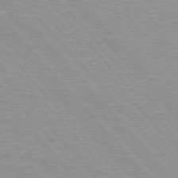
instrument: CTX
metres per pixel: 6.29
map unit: Hpe
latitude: 76.9513
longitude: -157.2159
